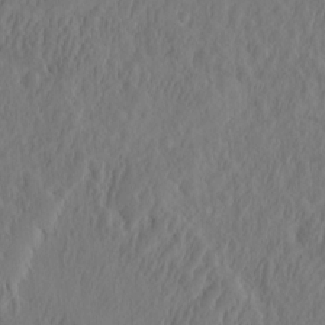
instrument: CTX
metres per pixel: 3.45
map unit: eHh
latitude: -2.6896
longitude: 16.7464
